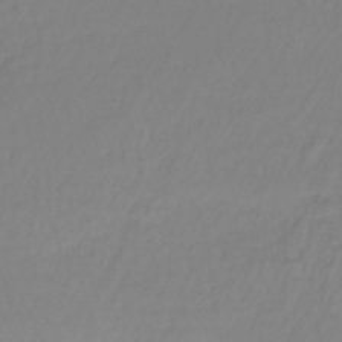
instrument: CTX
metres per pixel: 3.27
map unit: lHb
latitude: -37.2187
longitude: 61.9178
